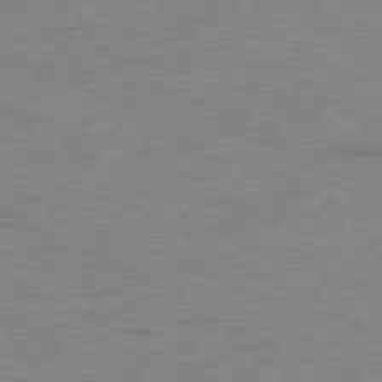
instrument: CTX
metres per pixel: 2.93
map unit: Ap
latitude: -80.5763
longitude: -93.2537
